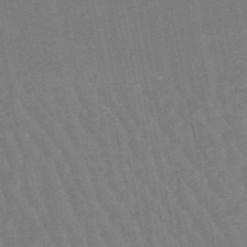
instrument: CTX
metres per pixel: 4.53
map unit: lHb
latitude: -49.8423
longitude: 70.7841
